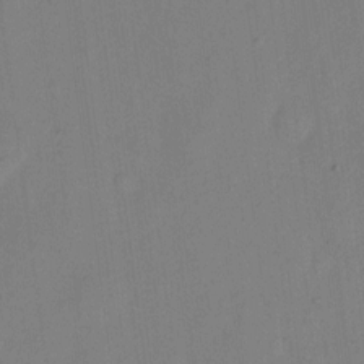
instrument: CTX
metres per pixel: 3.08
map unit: eHh
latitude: 11.0459
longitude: -69.3860
